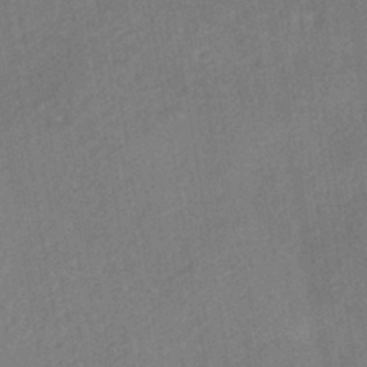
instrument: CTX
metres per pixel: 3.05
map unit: HNhu
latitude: -41.2187
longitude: 91.3888
